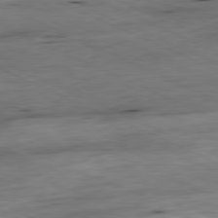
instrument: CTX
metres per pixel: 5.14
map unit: Ap
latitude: -81.2565
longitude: -87.1592
